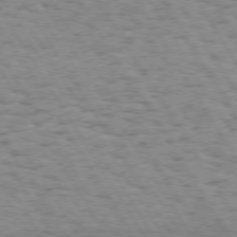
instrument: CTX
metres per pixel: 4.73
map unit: Hpe
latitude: 73.2915
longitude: -133.5749
